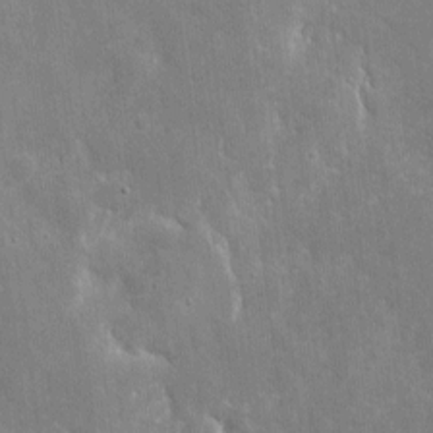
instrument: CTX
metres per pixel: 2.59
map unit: eHh
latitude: 5.8583
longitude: -70.0822
